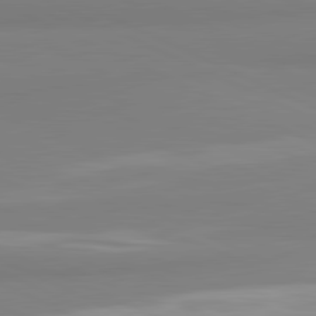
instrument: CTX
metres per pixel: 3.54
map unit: lApd
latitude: 81.6694
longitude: 178.9730
